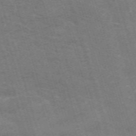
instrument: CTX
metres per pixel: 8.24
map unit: HNb
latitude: -53.9556
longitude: -42.4223
